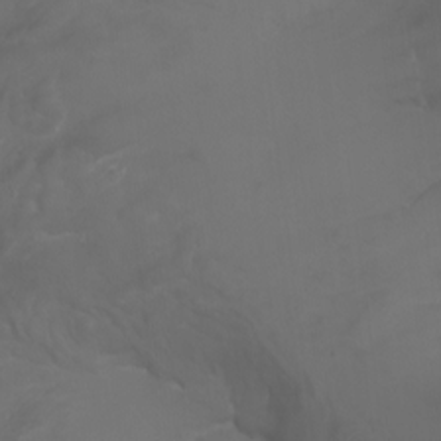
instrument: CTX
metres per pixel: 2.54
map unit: Aa
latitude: -7.6155
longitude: -80.6490
